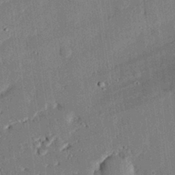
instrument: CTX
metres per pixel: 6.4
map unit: eHh
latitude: 27.8583
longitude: -81.9150
